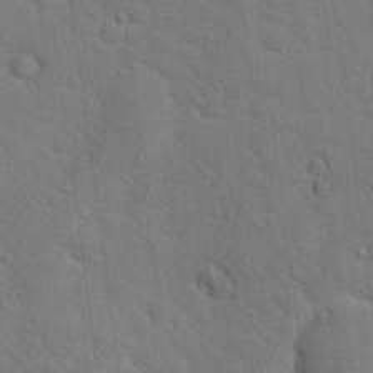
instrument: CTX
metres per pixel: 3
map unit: Hto
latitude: 18.7246
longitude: -35.1592
